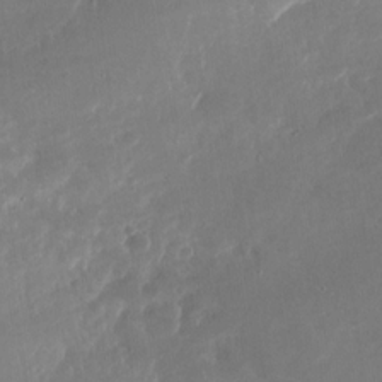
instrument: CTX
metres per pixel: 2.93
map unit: Nhu
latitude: -28.6519
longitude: -70.5735
